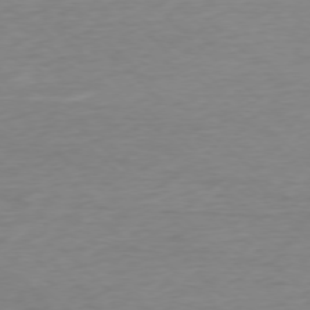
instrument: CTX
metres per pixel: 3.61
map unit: Ap
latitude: -76.7274
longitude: -77.3859
